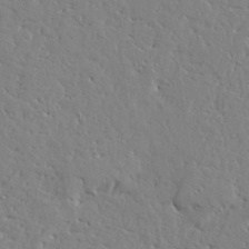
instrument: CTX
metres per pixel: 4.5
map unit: Ave
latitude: 24.1766
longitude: -133.0836
